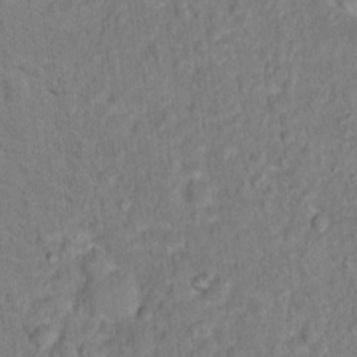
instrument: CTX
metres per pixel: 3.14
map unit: Hto
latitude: 14.0255
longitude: -37.7828
